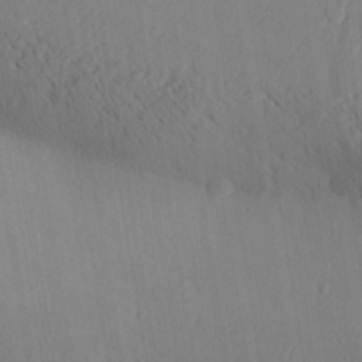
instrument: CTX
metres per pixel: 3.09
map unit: Aa
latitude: 30.3279
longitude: -140.5734
